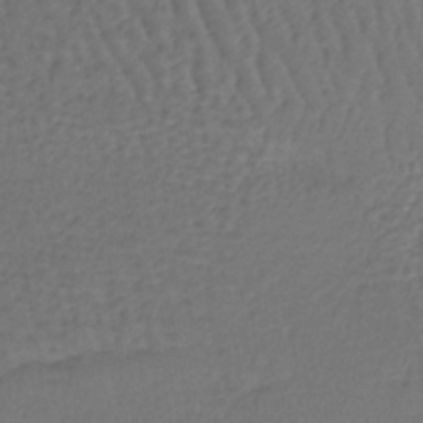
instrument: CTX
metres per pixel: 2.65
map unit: lHb
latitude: -39.7667
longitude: 63.7666
